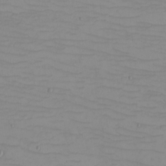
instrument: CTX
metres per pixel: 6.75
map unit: eHh
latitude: -5.2565
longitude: -81.3104
